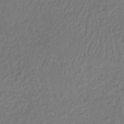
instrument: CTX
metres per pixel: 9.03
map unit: lHb
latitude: -35.2187
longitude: 65.3510
